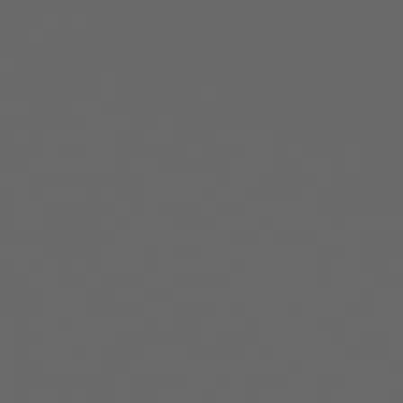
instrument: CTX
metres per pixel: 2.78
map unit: Hpe
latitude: 75.4615
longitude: -127.8017
